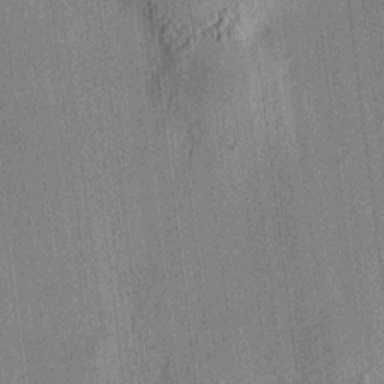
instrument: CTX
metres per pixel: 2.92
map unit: HNhu
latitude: 7.7072
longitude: 13.6722
